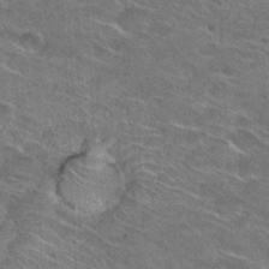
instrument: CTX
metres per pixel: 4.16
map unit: Hto
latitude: 25.8772
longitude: -44.0822
